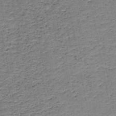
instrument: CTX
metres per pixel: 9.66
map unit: HNb
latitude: -48.9731
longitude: -40.0633
